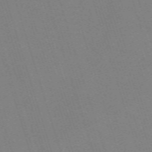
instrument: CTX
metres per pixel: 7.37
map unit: eHh
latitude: -63.3509
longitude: 50.7652
